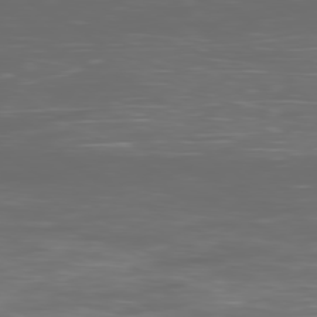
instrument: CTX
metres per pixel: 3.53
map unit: Ap
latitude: -79.6910
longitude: -74.2523
